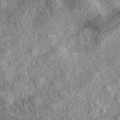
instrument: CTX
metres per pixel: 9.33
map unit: eAb
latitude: 37.9717
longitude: 107.2187
